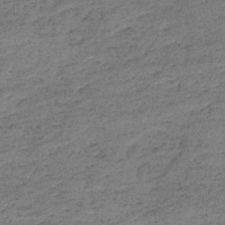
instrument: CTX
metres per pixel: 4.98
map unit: lHb
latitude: -39.7666
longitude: 67.9556
